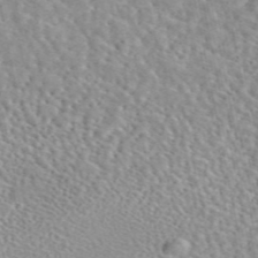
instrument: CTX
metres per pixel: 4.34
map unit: eAb
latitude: 45.2537
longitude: 111.8800
